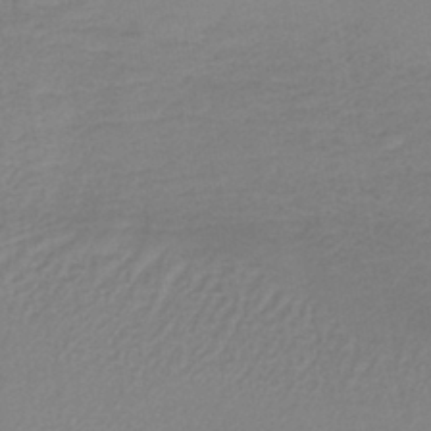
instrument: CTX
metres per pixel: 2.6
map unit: lHb
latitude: -40.1983
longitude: 64.1228
